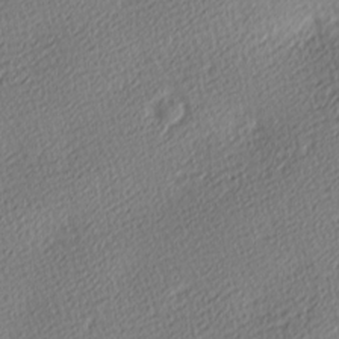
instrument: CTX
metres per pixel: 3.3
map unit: lAa
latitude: -10.3495
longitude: -125.9528
